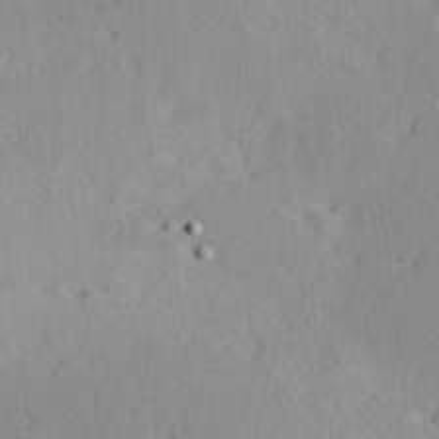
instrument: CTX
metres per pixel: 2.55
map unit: Hve
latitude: 26.0822
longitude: -94.2145
